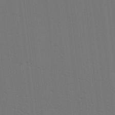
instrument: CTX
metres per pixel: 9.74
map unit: Hve
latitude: 3.3292
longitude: -125.4804
